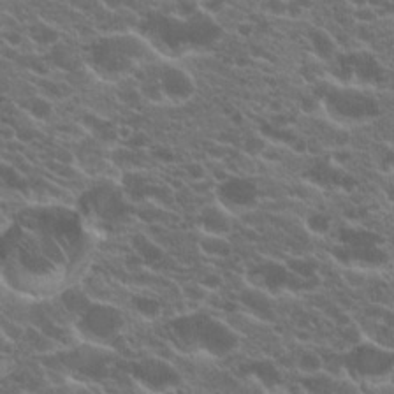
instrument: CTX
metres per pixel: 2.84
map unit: Hto
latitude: 19.8394
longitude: -35.0836
